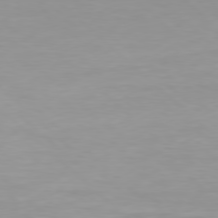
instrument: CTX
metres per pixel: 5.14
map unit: Hpe
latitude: 77.9717
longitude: -132.5735
